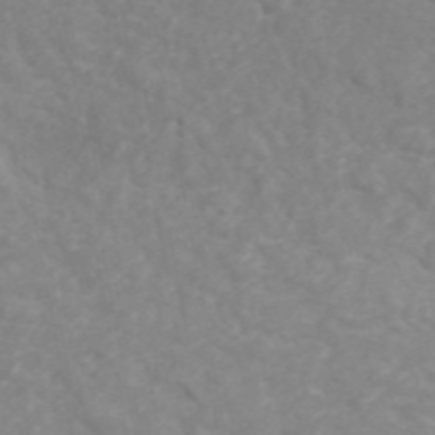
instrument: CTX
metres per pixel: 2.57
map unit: ANa
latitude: 46.8947
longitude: 26.5951
